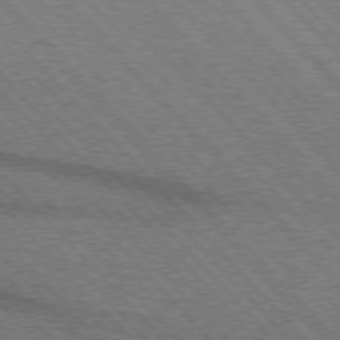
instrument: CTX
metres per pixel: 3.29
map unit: lApd
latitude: 75.9339
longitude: -85.2159
